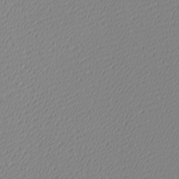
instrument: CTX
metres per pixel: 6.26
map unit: Htu
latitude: -4.1983
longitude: -72.1578
